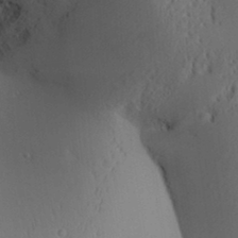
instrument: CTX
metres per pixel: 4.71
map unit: Aa
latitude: 31.2726
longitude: -141.4804
